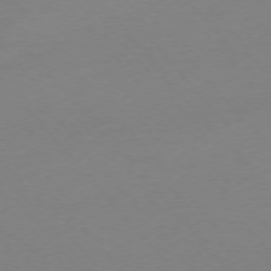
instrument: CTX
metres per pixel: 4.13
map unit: Ap
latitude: -76.1417
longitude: -72.2334
